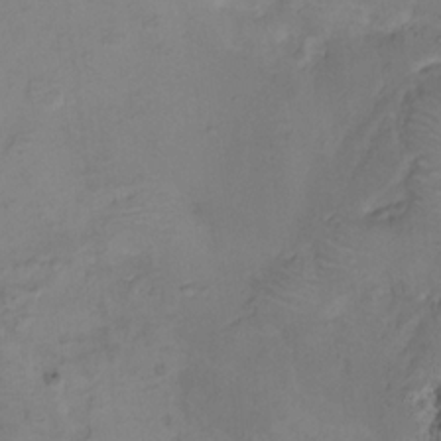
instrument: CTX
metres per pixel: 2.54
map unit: HNhu
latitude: 10.7624
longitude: 9.1431
